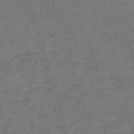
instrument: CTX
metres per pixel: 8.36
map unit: Nve
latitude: -59.5210
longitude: 57.1809
